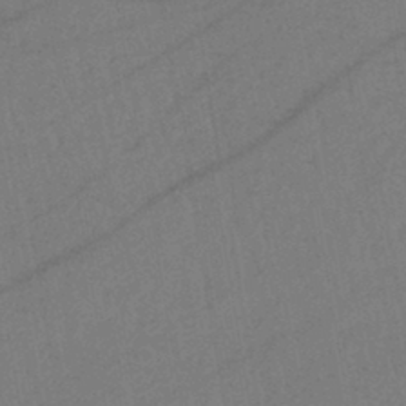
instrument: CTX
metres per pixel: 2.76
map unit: lHb
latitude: -42.1416
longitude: 67.9367
